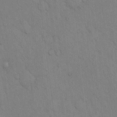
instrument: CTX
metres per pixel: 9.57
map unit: Hto
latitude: 13.2726
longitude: -61.2348
